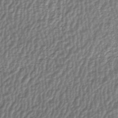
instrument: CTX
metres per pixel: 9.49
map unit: ANa
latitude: -44.7841
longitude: 106.1984
